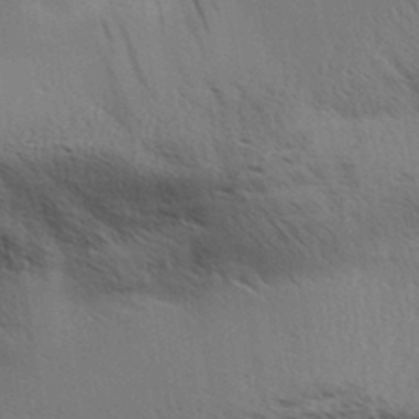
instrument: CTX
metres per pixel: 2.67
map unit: Aa
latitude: 32.5735
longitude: -140.4601
